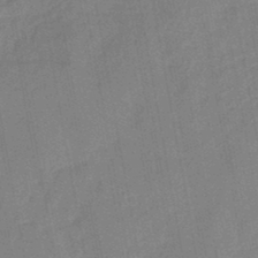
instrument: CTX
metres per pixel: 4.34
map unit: eHb
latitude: -44.4629
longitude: 86.1228
